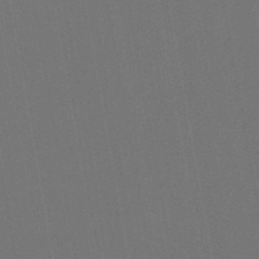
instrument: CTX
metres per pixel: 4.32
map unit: lHb
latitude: -47.4832
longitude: 73.3320
